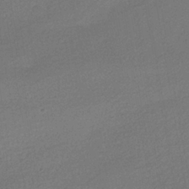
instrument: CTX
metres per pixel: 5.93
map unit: HNhu
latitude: -40.2739
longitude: 95.2187
